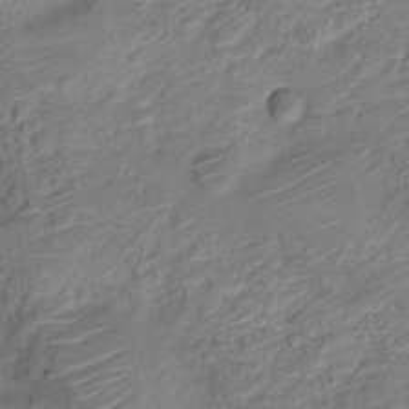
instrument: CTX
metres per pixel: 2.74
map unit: Nve
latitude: -19.9367
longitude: 105.6722
